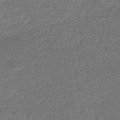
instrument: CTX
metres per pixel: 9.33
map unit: HNb
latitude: -51.2754
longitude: -49.1781
